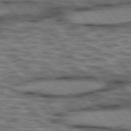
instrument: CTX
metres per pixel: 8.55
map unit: lApd
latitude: 75.7072
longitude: -48.4223
